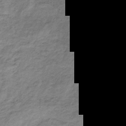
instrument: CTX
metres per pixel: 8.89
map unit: HNb
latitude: -33.0487
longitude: 61.5588
